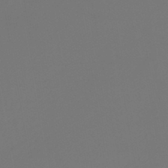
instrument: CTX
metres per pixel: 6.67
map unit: lHb
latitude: -47.5588
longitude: 71.2376
